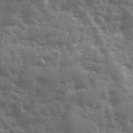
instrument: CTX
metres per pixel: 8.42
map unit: Ave
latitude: 12.3467
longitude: -103.0269
